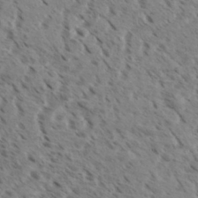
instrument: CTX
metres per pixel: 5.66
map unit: eHh
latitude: 36.4601
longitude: -138.5924
